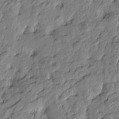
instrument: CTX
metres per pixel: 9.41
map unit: Htu
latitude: -3.9745
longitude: 178.4440
